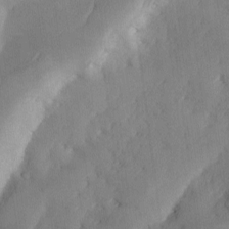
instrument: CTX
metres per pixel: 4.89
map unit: Ave
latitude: -10.6519
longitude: -121.9339
